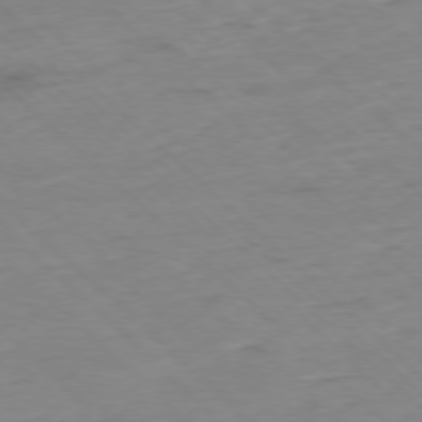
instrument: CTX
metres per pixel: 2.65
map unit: Ap
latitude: -77.1998
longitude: -90.3278
